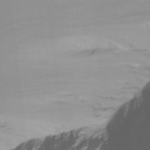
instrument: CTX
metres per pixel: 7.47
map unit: Nhu
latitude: -12.8597
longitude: -61.0080
